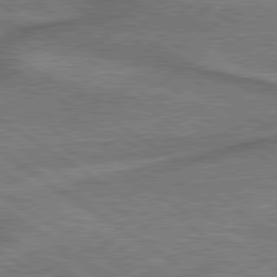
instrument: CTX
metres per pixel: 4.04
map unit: lApd
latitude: 79.6883
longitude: 172.8408
